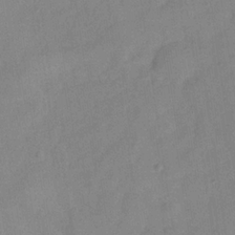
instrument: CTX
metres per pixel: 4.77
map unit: Hve
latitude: -32.5007
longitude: 92.0283
